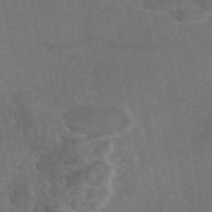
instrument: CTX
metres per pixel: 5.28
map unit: eAb
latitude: 47.6127
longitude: 109.1242
